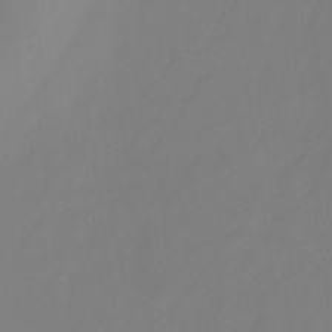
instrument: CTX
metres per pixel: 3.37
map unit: HNhu
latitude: -26.9919
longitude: 73.9178
